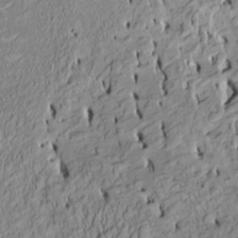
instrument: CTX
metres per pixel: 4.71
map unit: HNhu
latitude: 4.2522
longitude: -5.4804
